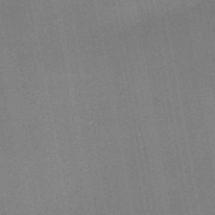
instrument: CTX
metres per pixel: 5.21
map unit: HNb
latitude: -47.1620
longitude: -39.3859
